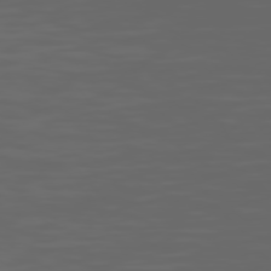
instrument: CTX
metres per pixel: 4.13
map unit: Hpe
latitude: 75.1592
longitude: -127.9150
